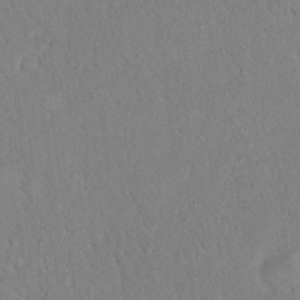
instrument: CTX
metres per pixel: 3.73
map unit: eHh
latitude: 18.1577
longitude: -65.1592
